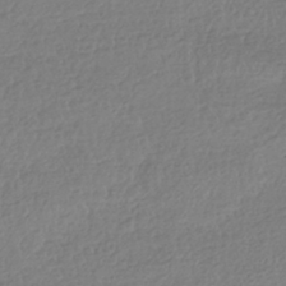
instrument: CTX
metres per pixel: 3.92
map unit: HNhu
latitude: -42.2361
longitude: 97.7478
